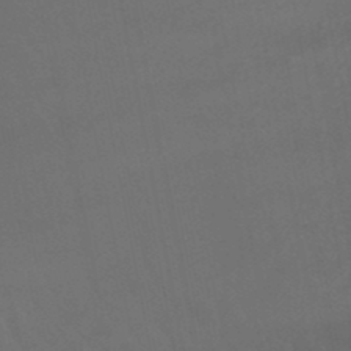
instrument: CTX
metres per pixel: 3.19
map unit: lHb
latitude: -47.9556
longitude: 75.5022
